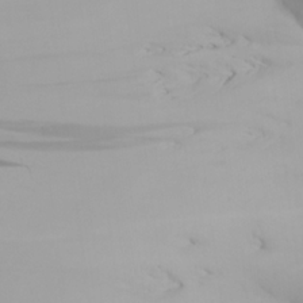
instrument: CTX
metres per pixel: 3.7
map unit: Aa
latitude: 21.7072
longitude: -145.8961
